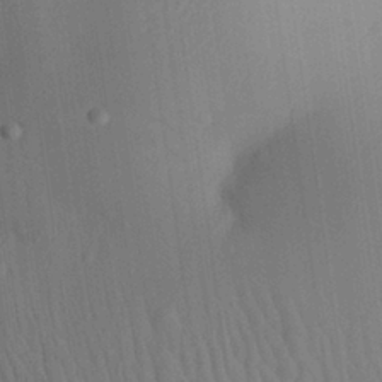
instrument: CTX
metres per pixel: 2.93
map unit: Aa
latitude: 26.2523
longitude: -137.7072
